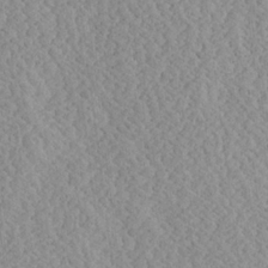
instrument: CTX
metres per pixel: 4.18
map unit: Ave
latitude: 24.1199
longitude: -134.6301
